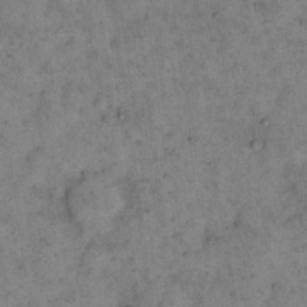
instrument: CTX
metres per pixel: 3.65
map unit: eHh
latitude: 15.7639
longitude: -64.8569
